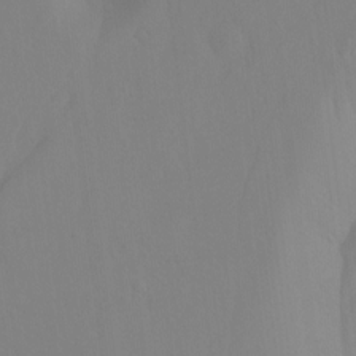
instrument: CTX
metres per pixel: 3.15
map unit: Hto
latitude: -6.9163
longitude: -47.7828
